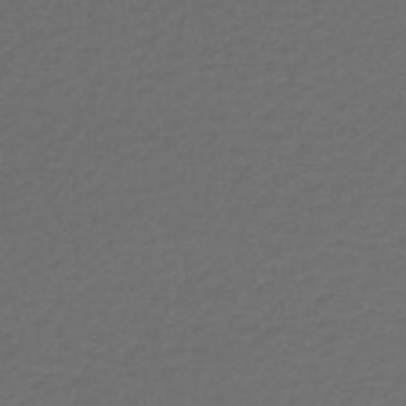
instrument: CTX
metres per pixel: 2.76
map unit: lHb
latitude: -42.7652
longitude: 73.0675
